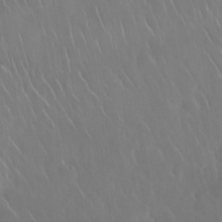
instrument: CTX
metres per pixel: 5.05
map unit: Nhu
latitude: 28.1578
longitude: -63.0459
